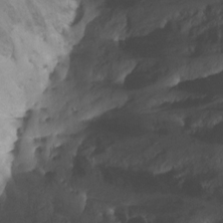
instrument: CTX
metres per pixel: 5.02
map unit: Ht
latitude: 1.5371
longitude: -35.8583
